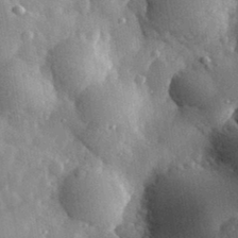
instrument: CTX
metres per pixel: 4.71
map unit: eHh
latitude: 32.2711
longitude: -80.4034
